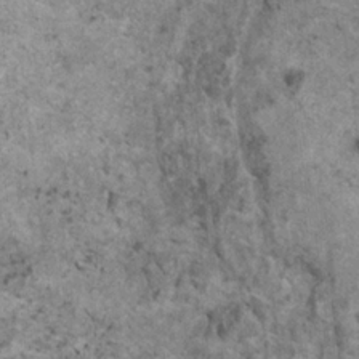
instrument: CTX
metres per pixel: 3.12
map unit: HNhu
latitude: 1.4237
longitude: 4.4062
